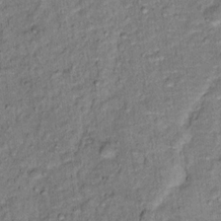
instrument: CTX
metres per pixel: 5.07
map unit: Hto
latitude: 15.0270
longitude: -38.4223
